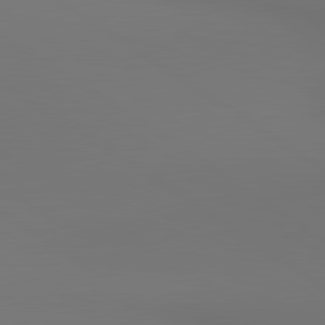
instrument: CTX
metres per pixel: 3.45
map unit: lApd
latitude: 80.9703
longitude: 152.6896
